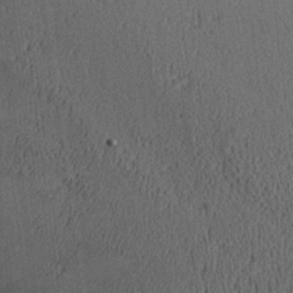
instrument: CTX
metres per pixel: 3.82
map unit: Aa
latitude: 26.2712
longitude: -135.0080
